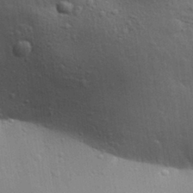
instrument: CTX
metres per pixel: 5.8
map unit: Aa
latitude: 30.8002
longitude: -145.5938
